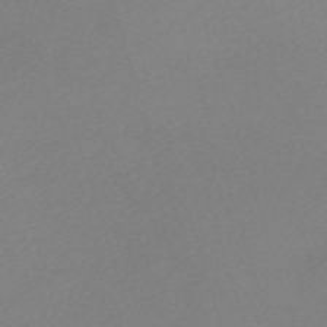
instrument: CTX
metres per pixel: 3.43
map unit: eHh
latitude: -61.5966
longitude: 53.1053
